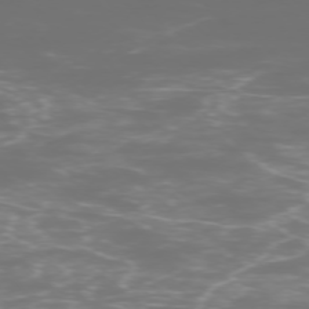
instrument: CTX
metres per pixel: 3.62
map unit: Ap
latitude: -75.3321
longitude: -76.4790
